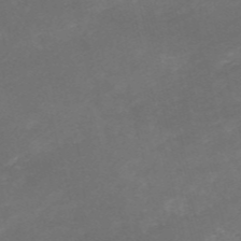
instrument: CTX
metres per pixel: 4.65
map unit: HNb
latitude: -54.6141
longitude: -36.0444
